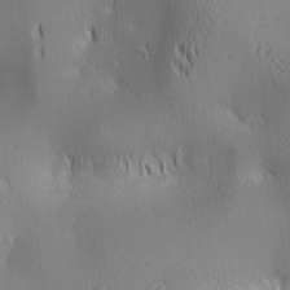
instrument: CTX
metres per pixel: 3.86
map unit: lAa
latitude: 2.6490
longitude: -116.9514
